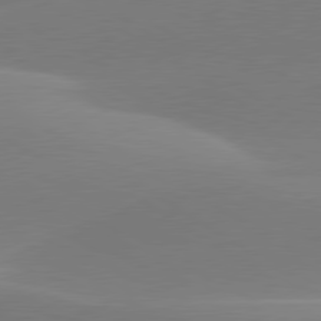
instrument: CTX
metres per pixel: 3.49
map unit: lApd
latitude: 79.9528
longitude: -95.3293
